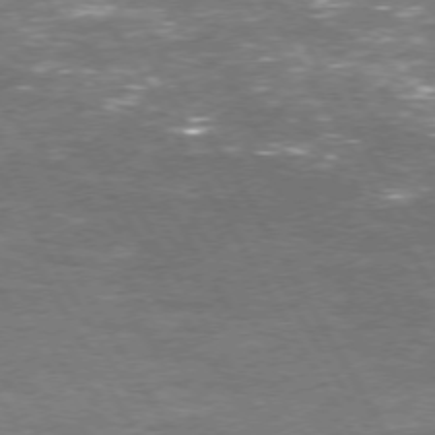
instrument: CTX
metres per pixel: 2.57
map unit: Hpe
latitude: 72.4223
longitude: -123.9339
